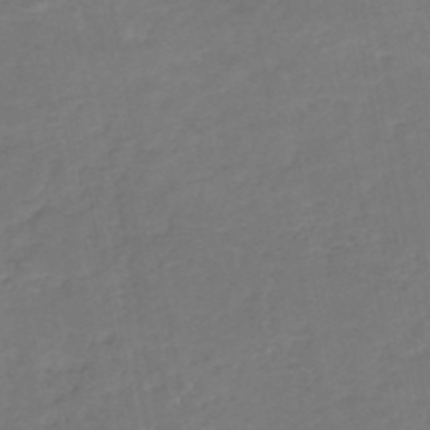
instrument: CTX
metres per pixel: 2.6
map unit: HNb
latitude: -50.0661
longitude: -53.3482
